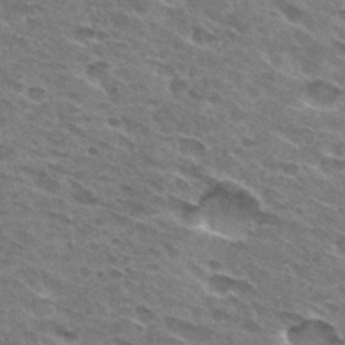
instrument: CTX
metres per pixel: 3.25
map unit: Hto
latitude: 31.7072
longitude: -45.0836
